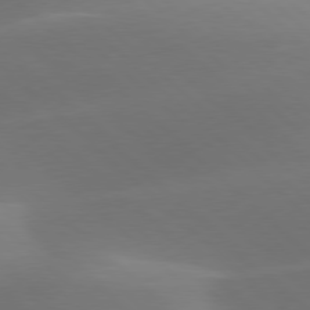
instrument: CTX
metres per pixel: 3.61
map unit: lApd
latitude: 78.1767
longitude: -50.2522
